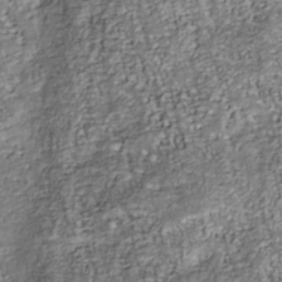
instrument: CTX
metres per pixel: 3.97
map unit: Nhu
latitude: -38.3118
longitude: -81.0080
